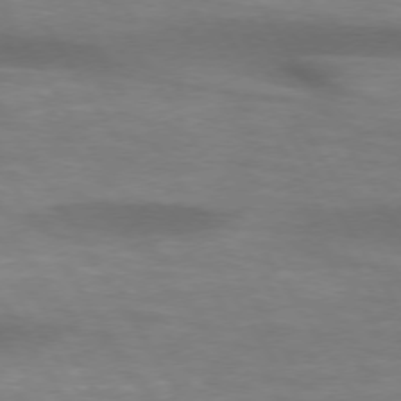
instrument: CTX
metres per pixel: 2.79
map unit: lApd
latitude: 73.9339
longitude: -51.6693
